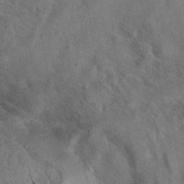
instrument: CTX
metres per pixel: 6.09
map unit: eAb
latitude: 41.5938
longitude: 104.4251
